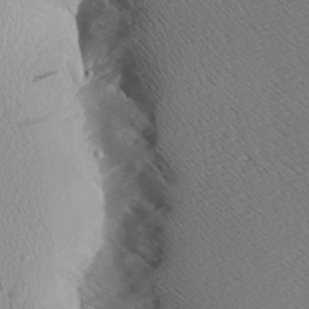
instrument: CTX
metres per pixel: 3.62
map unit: Aa
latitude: 8.1767
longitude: -140.3089
